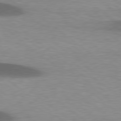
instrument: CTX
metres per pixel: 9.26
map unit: lApd
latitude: 79.1026
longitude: -48.1011
